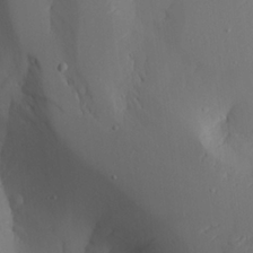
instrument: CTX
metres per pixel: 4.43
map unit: Aa
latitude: 23.4048
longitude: -127.1403
